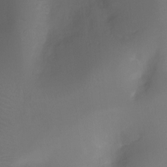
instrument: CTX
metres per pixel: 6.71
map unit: Ht
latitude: -16.8408
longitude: -42.5735
